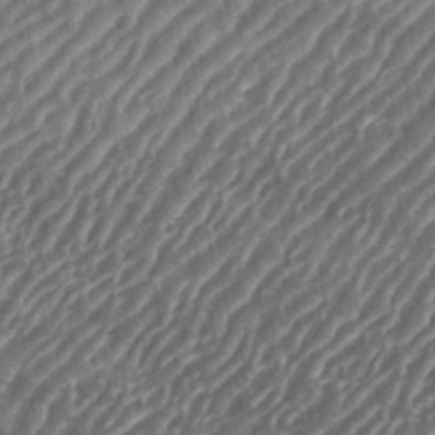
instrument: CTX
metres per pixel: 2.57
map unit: eHh
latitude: 35.8772
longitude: -134.4601
